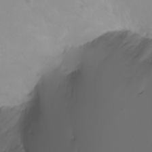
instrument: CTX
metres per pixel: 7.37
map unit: Htu
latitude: -8.2172
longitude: -64.5168
